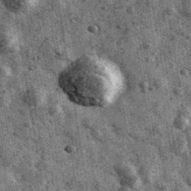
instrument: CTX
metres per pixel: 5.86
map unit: Ave
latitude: 40.1956
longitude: -106.4979
